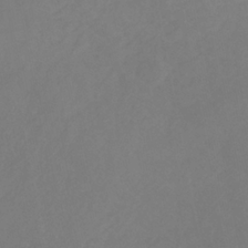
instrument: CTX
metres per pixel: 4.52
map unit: eHb
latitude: -30.8408
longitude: 66.6329
